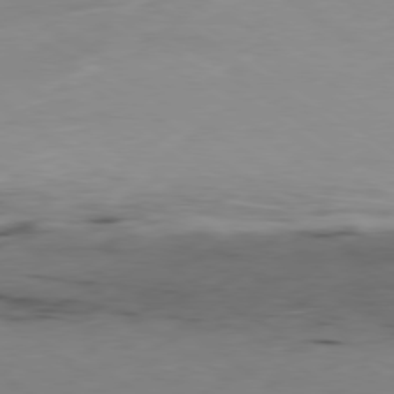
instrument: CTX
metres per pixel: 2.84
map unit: Ap
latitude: -79.5021
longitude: -73.3104
